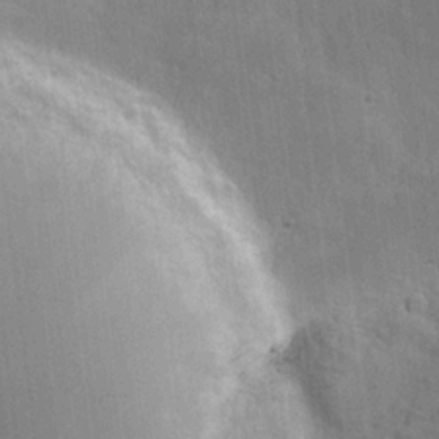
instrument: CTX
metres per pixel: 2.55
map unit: Hve
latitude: 18.4412
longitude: 151.1431
